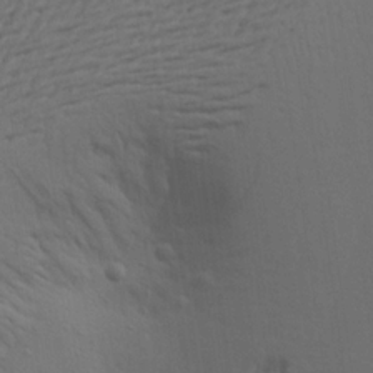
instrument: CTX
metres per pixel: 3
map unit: Aa
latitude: 19.8772
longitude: -143.1403
